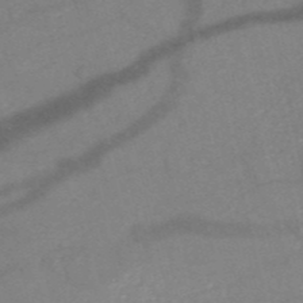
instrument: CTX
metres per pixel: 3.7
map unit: HNb
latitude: -52.8408
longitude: -45.7449
